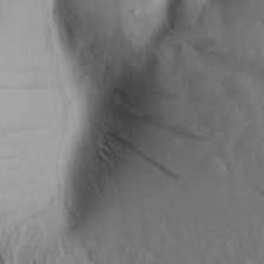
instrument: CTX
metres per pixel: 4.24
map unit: Aa
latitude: 15.0459
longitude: -146.0633
